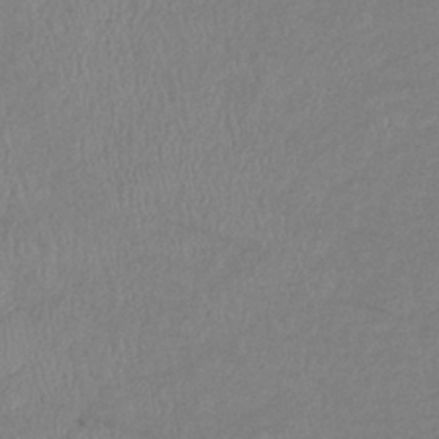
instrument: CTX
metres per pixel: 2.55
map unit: eHb
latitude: -37.1431
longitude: 75.7478
